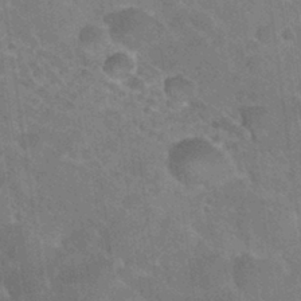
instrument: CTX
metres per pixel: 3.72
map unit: Nhu
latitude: 27.0836
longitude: -56.4789
